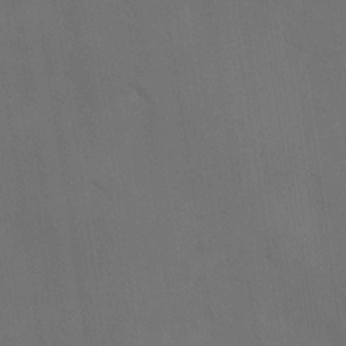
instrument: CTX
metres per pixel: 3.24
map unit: Ave
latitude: -0.6519
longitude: -112.5735
